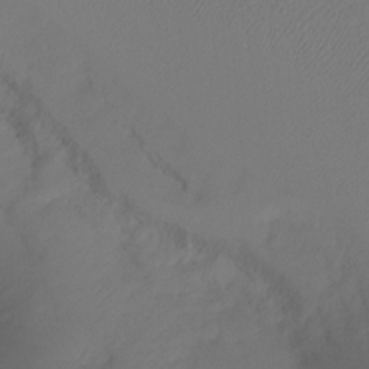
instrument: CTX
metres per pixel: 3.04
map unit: Ht
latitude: -15.6344
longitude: -49.1214
